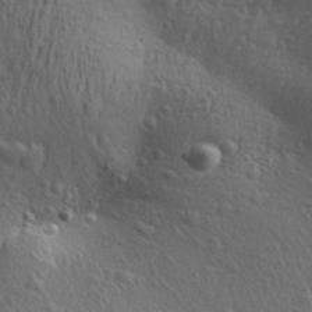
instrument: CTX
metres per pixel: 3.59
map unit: Aa
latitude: 29.1025
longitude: -139.8961
